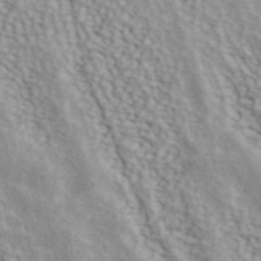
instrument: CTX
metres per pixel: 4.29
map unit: ANa
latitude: 41.9150
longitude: 50.8785
